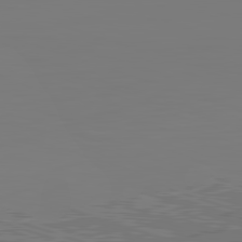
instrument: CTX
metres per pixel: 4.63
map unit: Hpe
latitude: -82.6518
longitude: 9.7666
